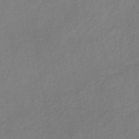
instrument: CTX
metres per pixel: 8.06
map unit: lHb
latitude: -35.9178
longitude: 72.0472
